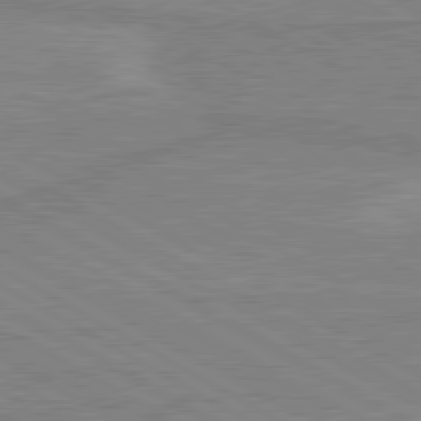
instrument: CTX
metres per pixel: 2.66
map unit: lApd
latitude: 80.2711
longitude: 168.5573
